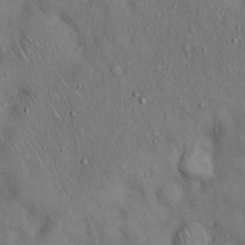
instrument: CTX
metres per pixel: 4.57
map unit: Hto
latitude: 15.5560
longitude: -59.7639
